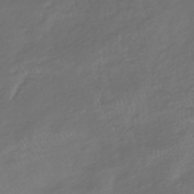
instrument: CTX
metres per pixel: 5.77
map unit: lHb
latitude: -39.1431
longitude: 69.8422
